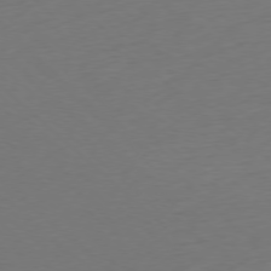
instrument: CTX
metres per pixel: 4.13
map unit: Ap
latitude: -77.8989
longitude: -91.8205
